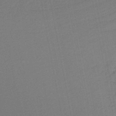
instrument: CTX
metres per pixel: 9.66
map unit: HNb
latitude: -47.7099
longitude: 58.1983
